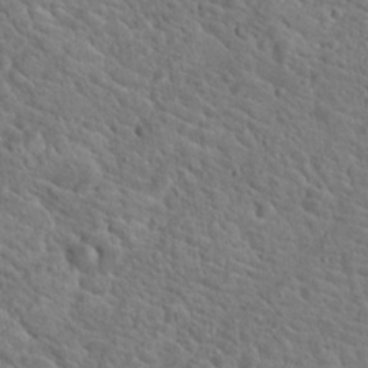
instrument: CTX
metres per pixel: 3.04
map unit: Hto
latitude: 18.9513
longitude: -33.8205
